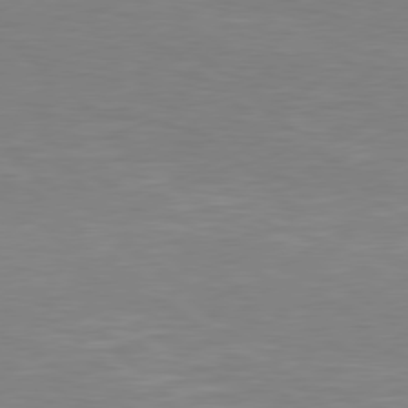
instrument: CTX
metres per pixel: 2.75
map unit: Hpe
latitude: 78.0822
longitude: -125.7071
